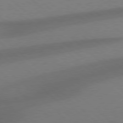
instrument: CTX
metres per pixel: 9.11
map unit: Hpe
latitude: 78.1011
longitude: -150.5923
